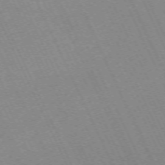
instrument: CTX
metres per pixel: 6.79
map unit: Hpe
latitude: -70.9164
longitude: 12.7652
